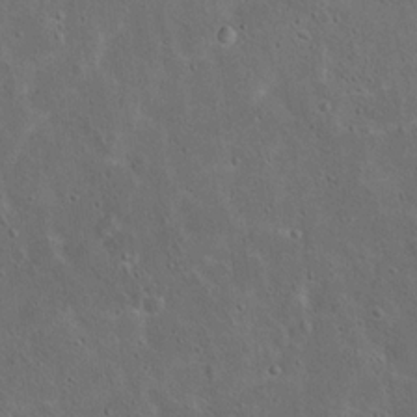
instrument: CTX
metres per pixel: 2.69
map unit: Hto
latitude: 15.9339
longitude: -37.8395
